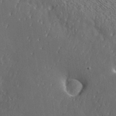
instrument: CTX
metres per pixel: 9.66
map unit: ANa
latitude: 35.9528
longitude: 15.0298
